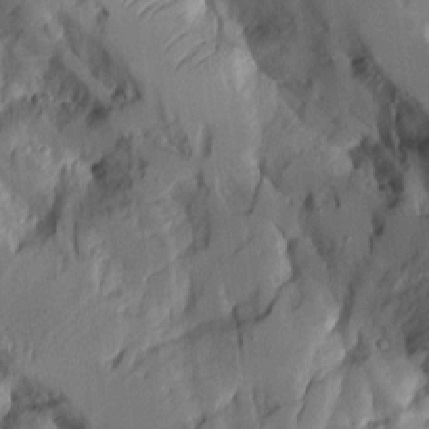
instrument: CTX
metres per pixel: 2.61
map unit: Aa
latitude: 9.1214
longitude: -127.4238
